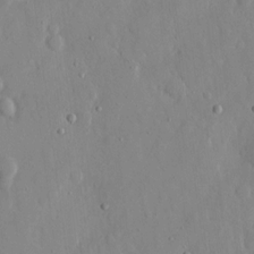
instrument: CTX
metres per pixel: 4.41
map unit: eHh
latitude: 12.4223
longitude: -69.4993
